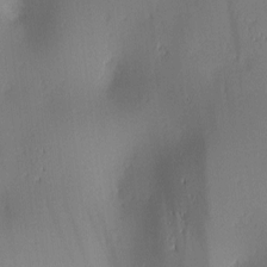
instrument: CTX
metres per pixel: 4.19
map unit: lAa
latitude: 2.0444
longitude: -115.9150
